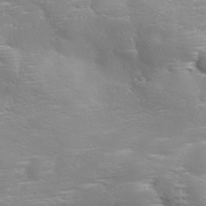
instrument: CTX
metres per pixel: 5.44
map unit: Ave
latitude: 11.0459
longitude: -106.3467
